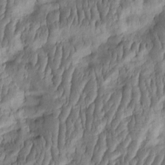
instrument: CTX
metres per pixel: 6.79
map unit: HNhu
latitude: -3.0108
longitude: 13.6533
